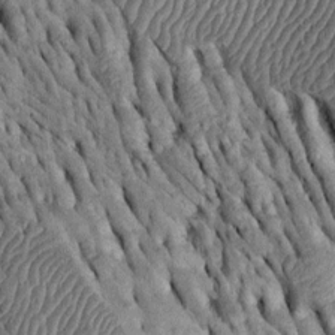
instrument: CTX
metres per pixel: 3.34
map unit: Htu
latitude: -2.4440
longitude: 150.3873
